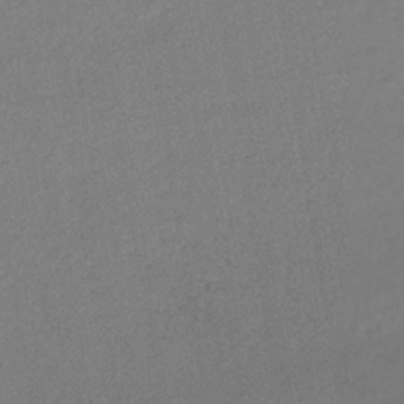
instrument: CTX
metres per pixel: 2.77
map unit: lHb
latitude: -37.7666
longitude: 71.5399
